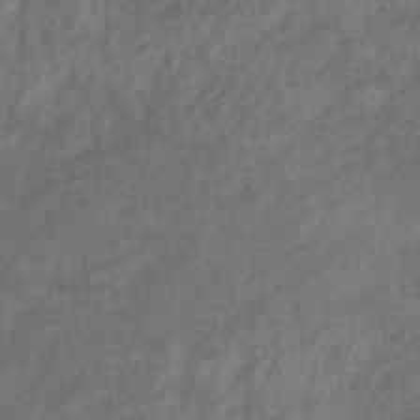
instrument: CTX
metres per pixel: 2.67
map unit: eHb
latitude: -32.4818
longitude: 71.5021
